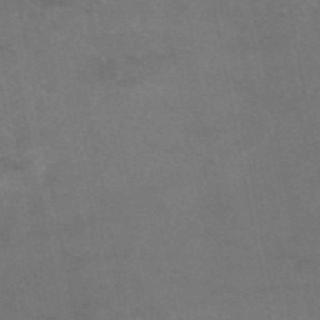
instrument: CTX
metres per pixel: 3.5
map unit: eAb
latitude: 46.9514
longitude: 120.1228
